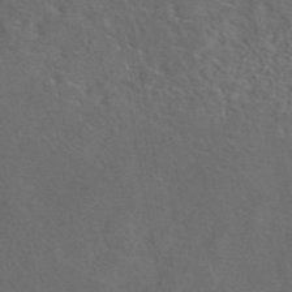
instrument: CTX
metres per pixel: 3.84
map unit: eAb
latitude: 43.8583
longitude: 109.6911
